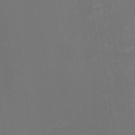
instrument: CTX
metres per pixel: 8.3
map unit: HNhu
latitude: 0.2144
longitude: -1.1403
